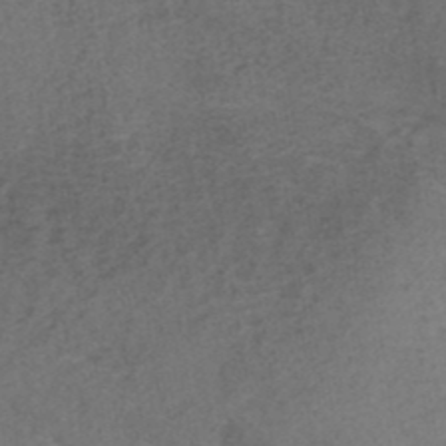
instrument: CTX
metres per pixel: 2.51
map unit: ANa
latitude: 39.7450
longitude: 28.9731
